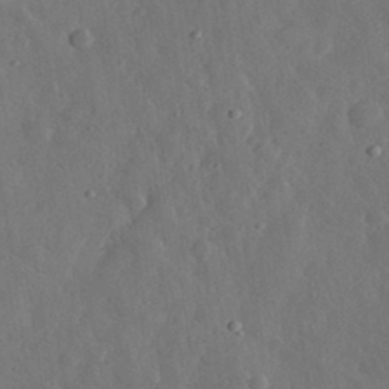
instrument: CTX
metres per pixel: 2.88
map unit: eHh
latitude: 31.2726
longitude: -78.3468
